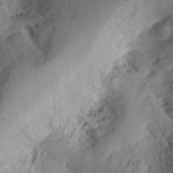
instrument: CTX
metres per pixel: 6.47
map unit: Ht
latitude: 12.1578
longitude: -74.3467
